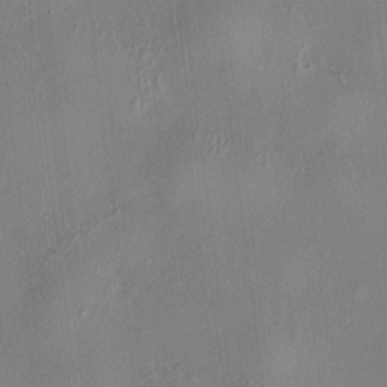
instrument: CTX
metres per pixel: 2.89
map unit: HNhu
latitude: 8.3278
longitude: 14.1417
